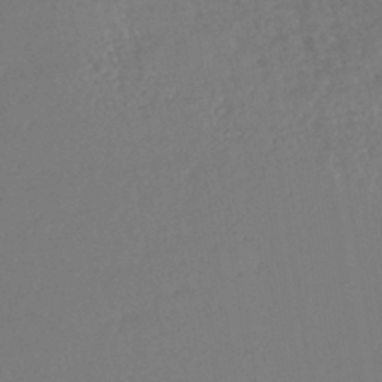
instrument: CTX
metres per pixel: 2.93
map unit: lHb
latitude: -43.4076
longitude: 75.5966
